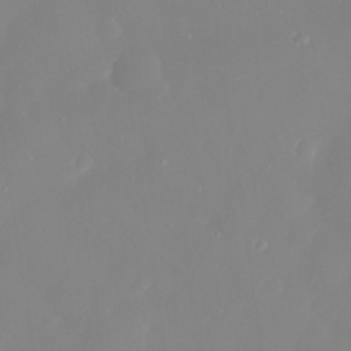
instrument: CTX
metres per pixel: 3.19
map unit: eHh
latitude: 31.5560
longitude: -59.1781
